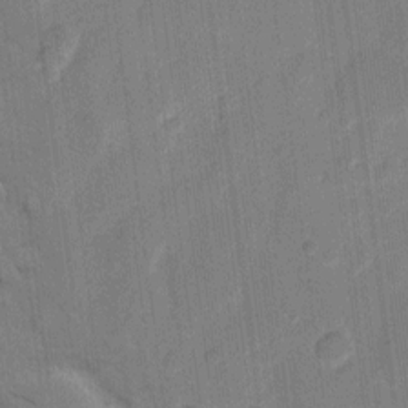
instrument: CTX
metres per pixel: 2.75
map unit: eHh
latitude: 10.7813
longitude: -66.9891
